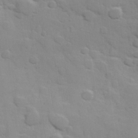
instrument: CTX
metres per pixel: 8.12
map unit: Hve
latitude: 24.0255
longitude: 148.3307
